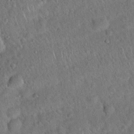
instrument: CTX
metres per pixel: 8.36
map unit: Hto
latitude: 19.4804
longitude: -52.8947
